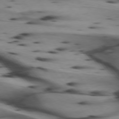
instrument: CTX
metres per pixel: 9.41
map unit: lApd
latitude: 74.7435
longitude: -64.6301
